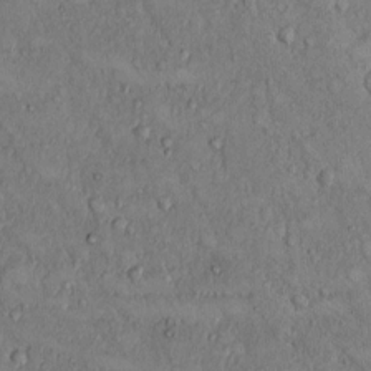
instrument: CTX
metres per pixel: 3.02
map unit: Hto
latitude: 9.5560
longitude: -59.8394
